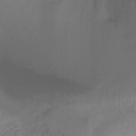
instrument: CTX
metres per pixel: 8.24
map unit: Ht
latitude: 1.6882
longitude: -21.5371
